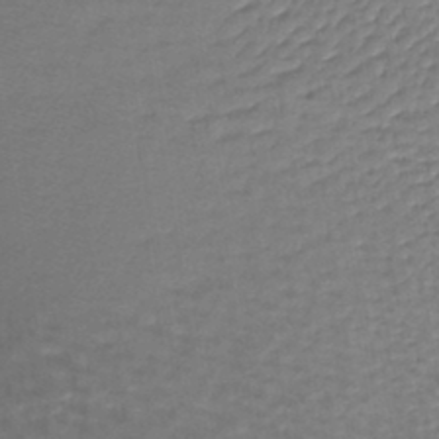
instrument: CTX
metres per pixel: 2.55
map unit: lHb
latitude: -42.9730
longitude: 59.0486
